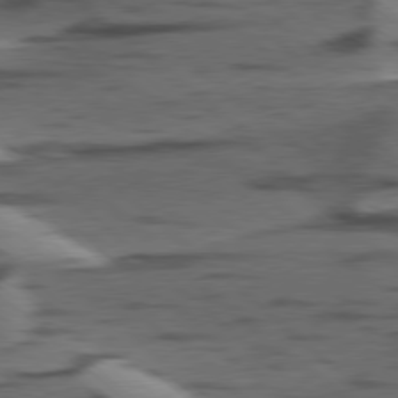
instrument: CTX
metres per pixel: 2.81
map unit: lApd
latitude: 78.6302
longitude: -49.2537
